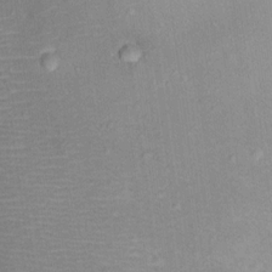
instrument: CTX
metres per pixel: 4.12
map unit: Ht
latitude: 12.5168
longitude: -39.5749
